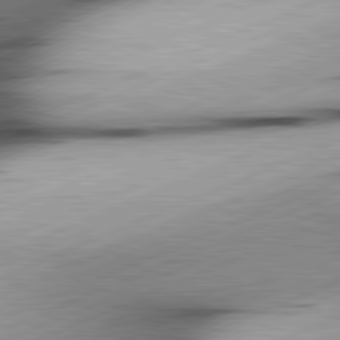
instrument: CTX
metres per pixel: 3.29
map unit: lApd
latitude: 81.8016
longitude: -166.7057
